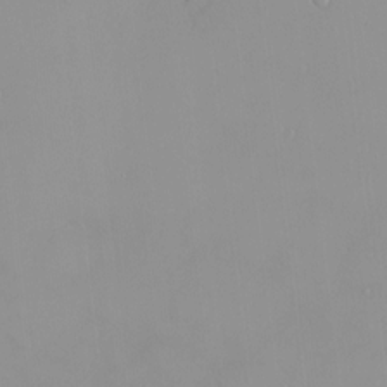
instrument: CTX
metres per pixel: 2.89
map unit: HNhu
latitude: 2.9324
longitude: 7.4076
